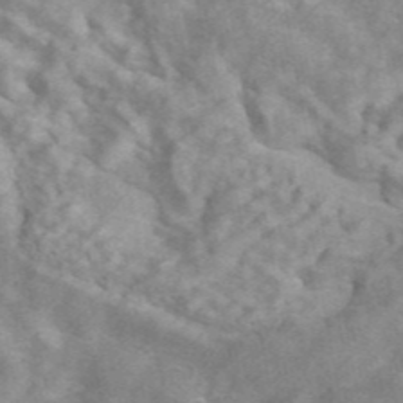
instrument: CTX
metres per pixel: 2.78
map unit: ANa
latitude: 45.4048
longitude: 26.3684
